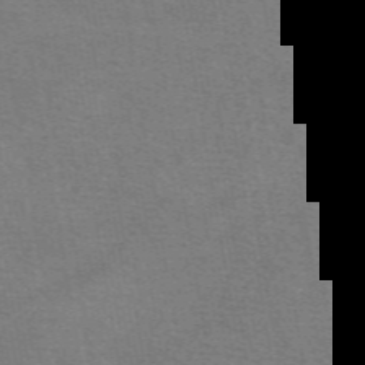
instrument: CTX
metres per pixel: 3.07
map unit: eAb
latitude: 50.2522
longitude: 105.6344
